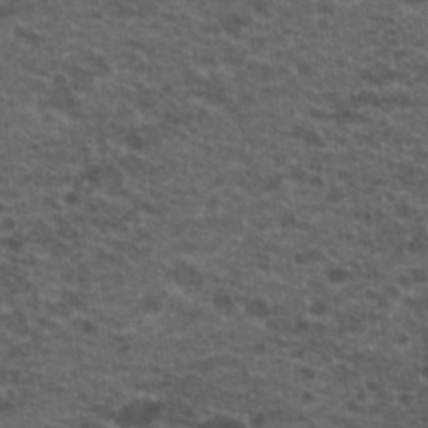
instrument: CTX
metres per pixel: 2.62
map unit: Hto
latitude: 19.9717
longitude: -36.7813
